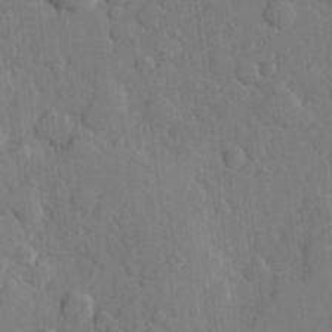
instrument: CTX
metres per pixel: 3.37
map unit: Hve
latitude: 24.4601
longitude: 149.5966
